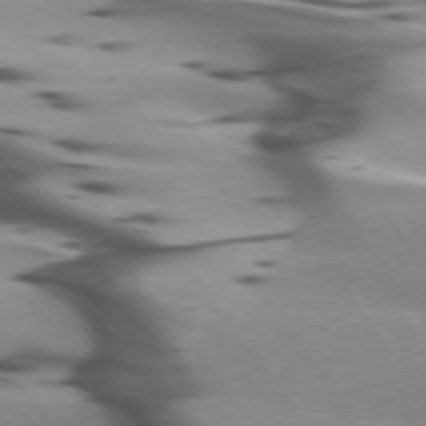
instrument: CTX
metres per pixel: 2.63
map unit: lApd
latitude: 75.1025
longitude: -63.5938
